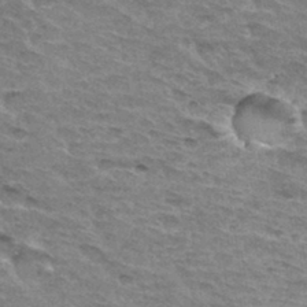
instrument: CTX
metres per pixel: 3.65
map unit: Hto
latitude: 33.4615
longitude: -45.2537
